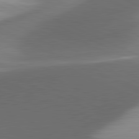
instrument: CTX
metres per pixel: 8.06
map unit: lApd
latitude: 81.7261
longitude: 134.0661
